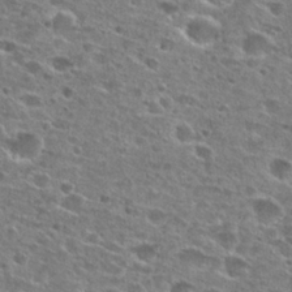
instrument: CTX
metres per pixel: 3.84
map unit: Hto
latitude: 26.4412
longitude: -47.6127
